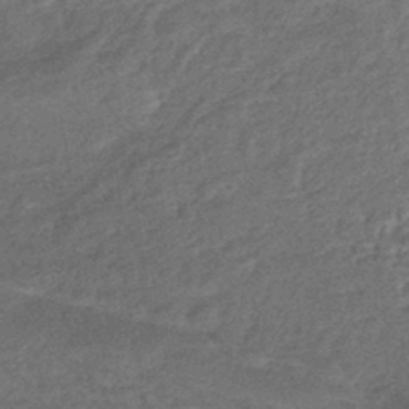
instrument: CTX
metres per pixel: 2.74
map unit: eHb
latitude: -42.3117
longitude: 83.9178
